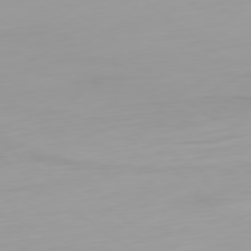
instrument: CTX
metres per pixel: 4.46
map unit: Ap
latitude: -79.8611
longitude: -68.3656
